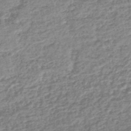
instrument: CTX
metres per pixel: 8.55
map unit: lHb
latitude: -44.1606
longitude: 70.7463
